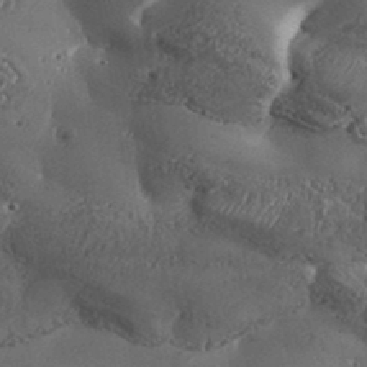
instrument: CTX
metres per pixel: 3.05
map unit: Aa
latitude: 32.9325
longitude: -134.4979
